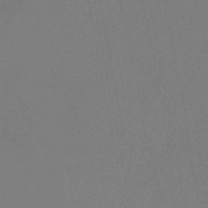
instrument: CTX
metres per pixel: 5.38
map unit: HNb
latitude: -45.8611
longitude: -34.9324
